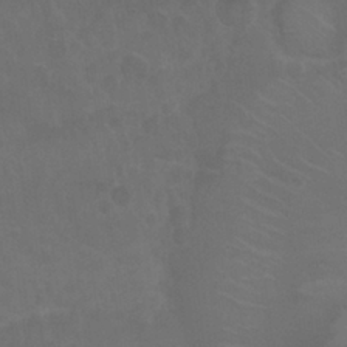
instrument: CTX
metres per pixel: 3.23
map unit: Nhu
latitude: 26.4223
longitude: -54.0444
